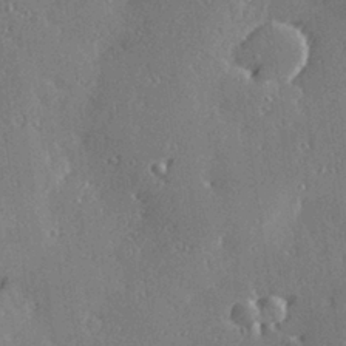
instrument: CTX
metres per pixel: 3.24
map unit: Hve
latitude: 28.1389
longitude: -92.3089
